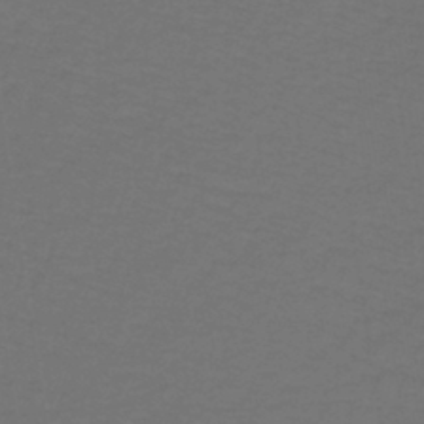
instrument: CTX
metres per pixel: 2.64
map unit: lHb
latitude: -43.7288
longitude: 56.3873
